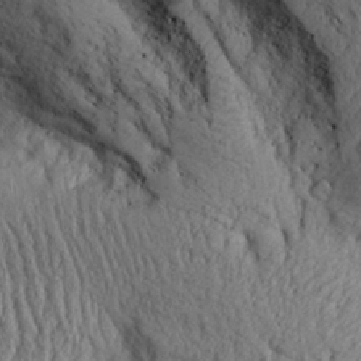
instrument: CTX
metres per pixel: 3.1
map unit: Aa
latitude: 28.2522
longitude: -134.2522
